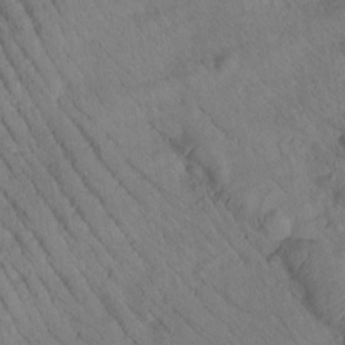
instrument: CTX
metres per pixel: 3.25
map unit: Htu
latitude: 1.9150
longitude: 176.9542
